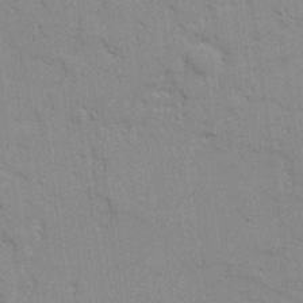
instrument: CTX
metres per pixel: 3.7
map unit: Ave
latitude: 21.8773
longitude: -130.2145
